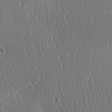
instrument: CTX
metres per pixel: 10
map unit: Hve
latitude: 2.3278
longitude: -124.5167
